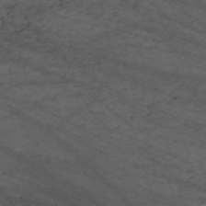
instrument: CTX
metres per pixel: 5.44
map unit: Nve
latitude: -59.8800
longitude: 61.8422
